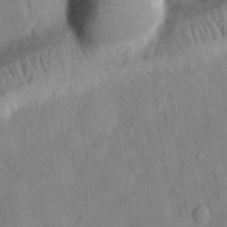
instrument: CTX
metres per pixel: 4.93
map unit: eHh
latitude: 28.2333
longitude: -77.2726
